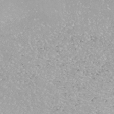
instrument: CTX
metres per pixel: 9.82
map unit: ANa
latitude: -42.1227
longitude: 108.8408
